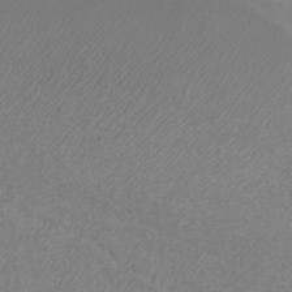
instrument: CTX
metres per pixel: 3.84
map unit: eHh
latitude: -7.3509
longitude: -75.4049
